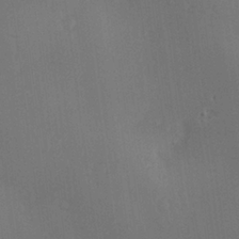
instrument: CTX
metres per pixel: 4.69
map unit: Nve
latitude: -7.5588
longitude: 174.1416
